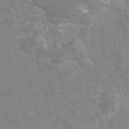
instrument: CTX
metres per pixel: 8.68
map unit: eAb
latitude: 46.2712
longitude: 115.9556
